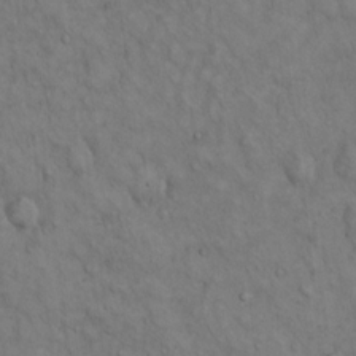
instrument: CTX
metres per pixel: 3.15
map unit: Hto
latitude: 13.1403
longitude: -59.7072
